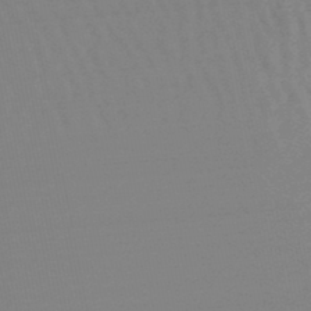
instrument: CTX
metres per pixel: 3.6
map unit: lHb
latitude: -46.7652
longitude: 76.1606
